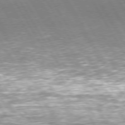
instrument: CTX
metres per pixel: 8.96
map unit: Hpe
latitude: 74.3278
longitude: -141.9906
